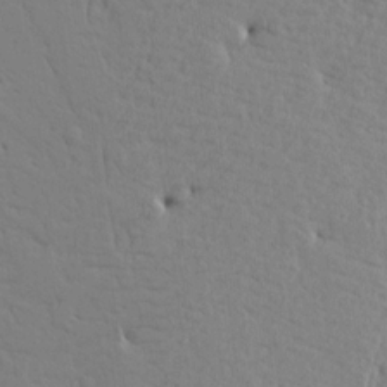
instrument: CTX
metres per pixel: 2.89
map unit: Aa
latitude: 15.2915
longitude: -141.0836
